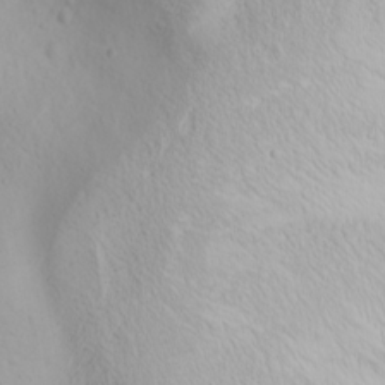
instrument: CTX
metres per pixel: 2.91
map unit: Nhu
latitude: -0.4251
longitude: -75.5182
